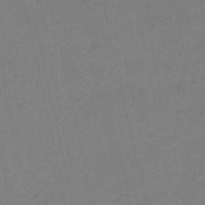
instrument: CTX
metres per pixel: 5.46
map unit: HNb
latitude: -52.9541
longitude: -48.8002
